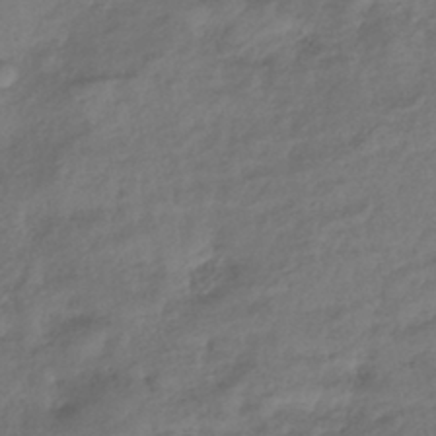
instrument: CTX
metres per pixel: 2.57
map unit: lHb
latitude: -39.8045
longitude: 70.9920
